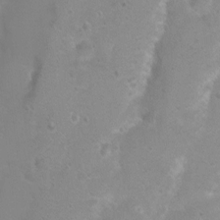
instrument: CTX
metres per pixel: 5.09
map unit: Nhu
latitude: 3.9717
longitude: -25.2537
